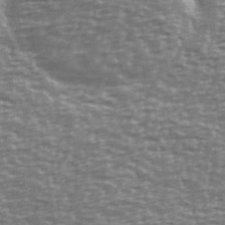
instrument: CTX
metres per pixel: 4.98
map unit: Ave
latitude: 40.2333
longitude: -113.3859
